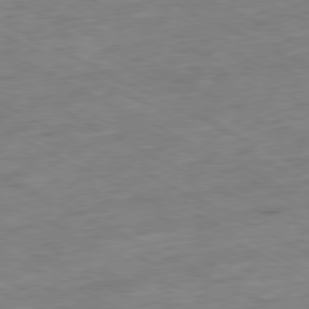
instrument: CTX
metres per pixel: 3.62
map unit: Ap
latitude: -79.7288
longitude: -68.1200
